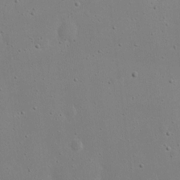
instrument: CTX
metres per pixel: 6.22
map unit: eHh
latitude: 17.5560
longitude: -71.2348
